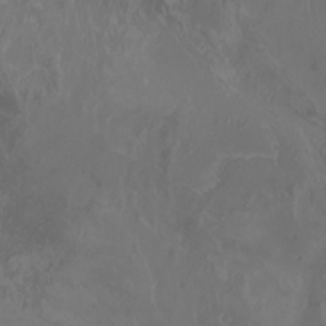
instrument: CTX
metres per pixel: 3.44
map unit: Aa
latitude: -7.8800
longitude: -79.2159
